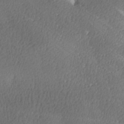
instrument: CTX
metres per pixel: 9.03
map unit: lAa
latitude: -8.6140
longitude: -125.1970
